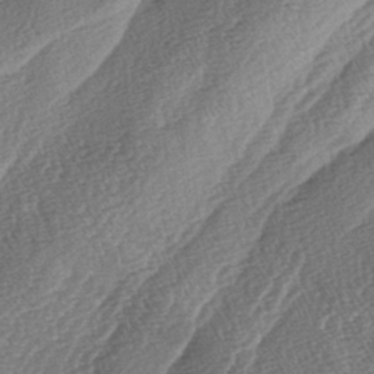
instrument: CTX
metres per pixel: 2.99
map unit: lAa
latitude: -4.7463
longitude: -129.8583
